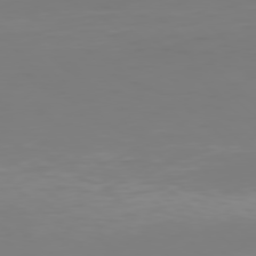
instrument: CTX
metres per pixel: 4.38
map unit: Hpe
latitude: 77.4993
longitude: -136.9703
